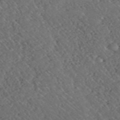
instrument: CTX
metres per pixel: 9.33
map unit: ANa
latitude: 40.3278
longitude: 18.8408
